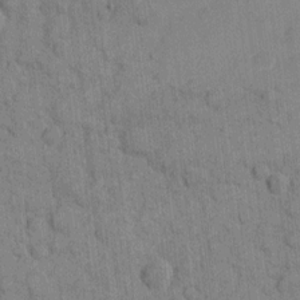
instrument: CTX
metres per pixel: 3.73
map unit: eHh
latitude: 10.1011
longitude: -66.0633
